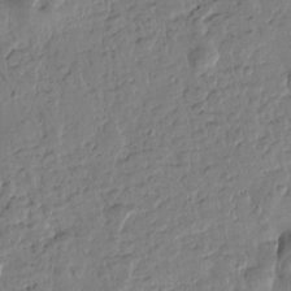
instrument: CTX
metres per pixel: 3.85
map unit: Htu
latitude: -0.4818
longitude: -176.8191
